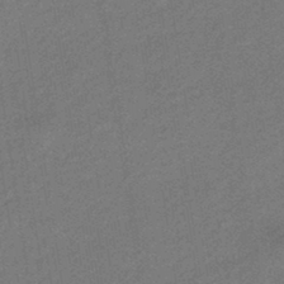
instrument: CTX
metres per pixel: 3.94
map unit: HNhu
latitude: -43.5021
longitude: 90.5574
